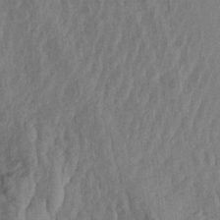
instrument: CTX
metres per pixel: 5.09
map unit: Aa
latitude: 19.3859
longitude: -146.2712
